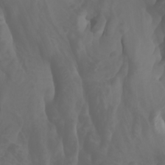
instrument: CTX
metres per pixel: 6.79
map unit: Htu
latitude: -0.9542
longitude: -76.2522
